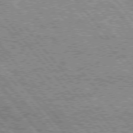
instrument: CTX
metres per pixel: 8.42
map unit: Hpe
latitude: 75.4804
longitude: -126.0444
